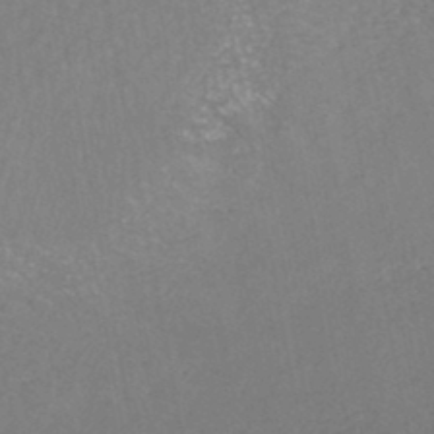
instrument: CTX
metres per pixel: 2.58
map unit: HNhu
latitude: -47.0864
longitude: 98.2739
